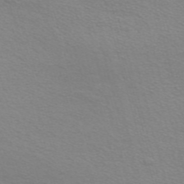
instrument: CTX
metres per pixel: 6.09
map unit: Nve
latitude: -57.3132
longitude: 63.8422
